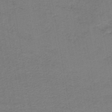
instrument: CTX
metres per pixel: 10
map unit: HNb
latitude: -45.5777
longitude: 52.3117
